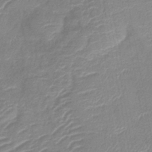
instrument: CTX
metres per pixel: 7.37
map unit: lHb
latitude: -40.5574
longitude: 77.1431
